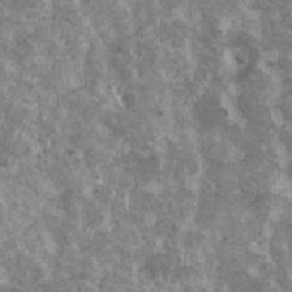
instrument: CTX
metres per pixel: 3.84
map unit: HNhu
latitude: 1.8961
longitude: 7.4643
